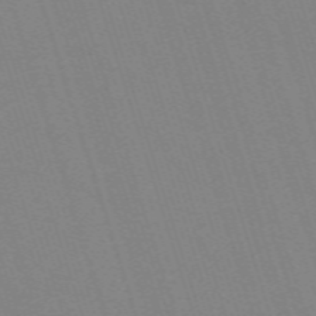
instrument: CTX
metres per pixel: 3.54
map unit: eHh
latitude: -63.5210
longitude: 50.8597
